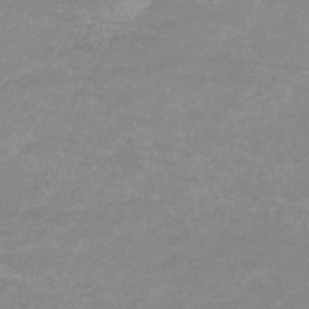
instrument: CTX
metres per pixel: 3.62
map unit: lHb
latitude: -33.8423
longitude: 70.3873
